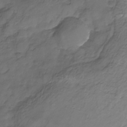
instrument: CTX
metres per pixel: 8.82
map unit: Nhu
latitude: -23.7289
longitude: -56.8946
